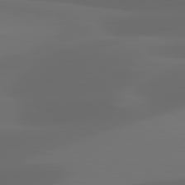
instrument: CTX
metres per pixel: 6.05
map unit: lApd
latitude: 81.1970
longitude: 123.4455
